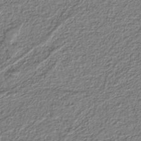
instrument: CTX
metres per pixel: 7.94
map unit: eAb
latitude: -39.3888
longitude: 51.7478
